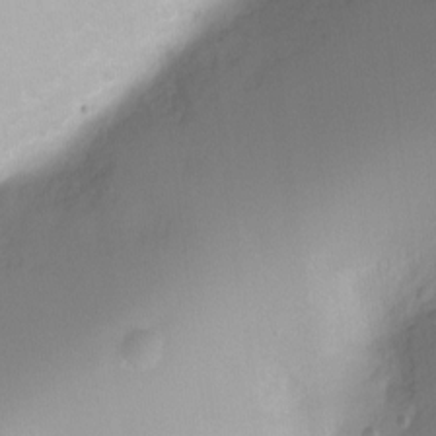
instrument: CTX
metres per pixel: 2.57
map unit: Ht
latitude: -6.2739
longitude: -29.1970
